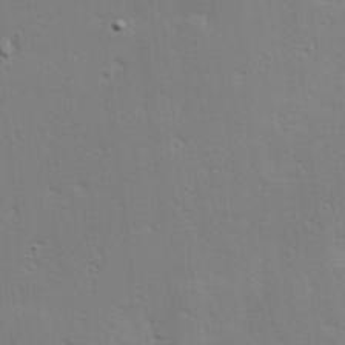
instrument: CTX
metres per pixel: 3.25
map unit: Hve
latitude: 23.3859
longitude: -97.7072
